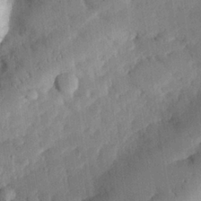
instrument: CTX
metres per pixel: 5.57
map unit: eHh
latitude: 26.8380
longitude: -82.2333
